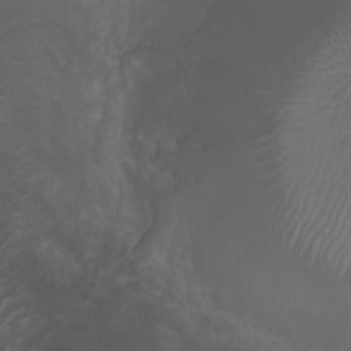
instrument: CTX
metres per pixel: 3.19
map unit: HNhu
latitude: 8.4034
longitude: -1.5182
